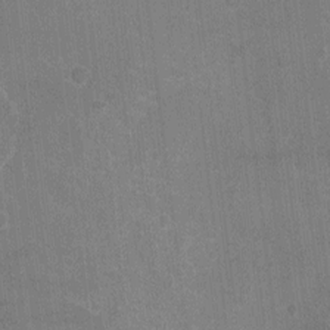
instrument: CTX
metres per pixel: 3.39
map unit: Ht
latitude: -4.1039
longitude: -17.5938
